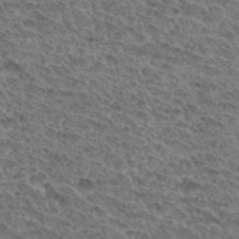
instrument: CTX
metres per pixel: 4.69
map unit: Hto
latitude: 32.0444
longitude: -47.8395
